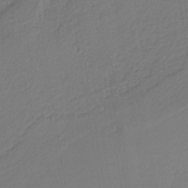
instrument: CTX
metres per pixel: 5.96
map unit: HNb
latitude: -36.8030
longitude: 57.6911
